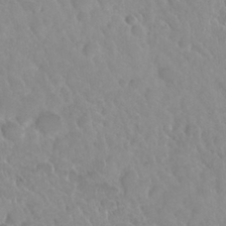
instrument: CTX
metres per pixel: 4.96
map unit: Nhu
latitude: 28.7435
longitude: -54.8002
